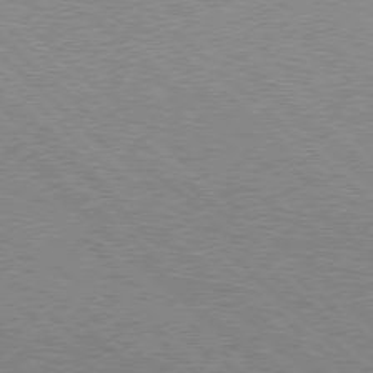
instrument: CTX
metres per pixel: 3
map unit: Hpe
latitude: 77.5371
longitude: -154.1389
